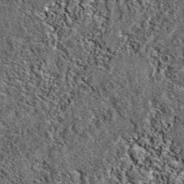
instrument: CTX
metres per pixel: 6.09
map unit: eAb
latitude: 38.6679
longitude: 106.0472
